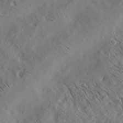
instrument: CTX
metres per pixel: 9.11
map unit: lAa
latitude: 19.7827
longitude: -139.7450
